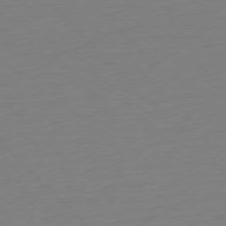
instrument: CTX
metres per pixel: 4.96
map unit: Ap
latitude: -76.9353
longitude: -92.6679
